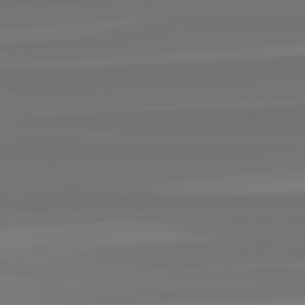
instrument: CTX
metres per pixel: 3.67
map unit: lApd
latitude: 82.5734
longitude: -178.1578
